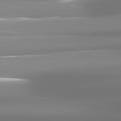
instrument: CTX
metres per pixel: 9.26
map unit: lApd
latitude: 81.8016
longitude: -137.7261
